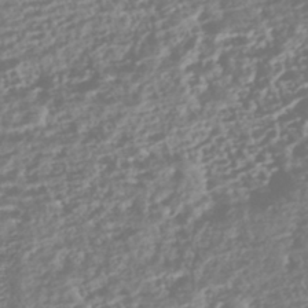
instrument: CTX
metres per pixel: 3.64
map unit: HNhu
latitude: -43.7477
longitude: 104.1228
